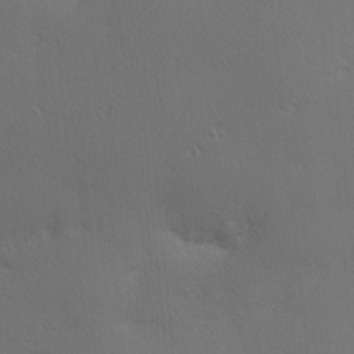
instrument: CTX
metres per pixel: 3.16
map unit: Nhu
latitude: 0.6679
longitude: -76.7435
